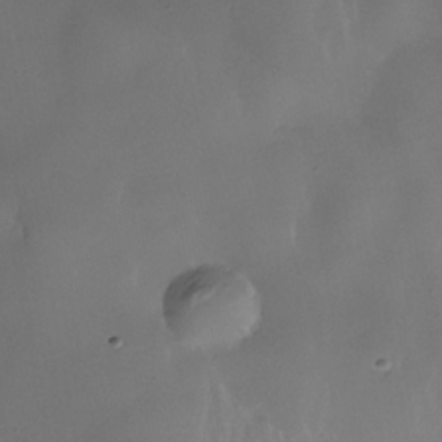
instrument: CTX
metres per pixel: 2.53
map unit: Nhe
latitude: -35.5966
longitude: -130.9325
